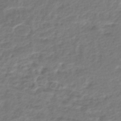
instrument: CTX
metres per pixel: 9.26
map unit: HNhu
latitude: -45.1620
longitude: 102.6141
